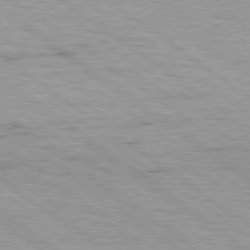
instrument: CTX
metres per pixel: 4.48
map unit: Hpe
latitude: 79.1403
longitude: -154.8002
